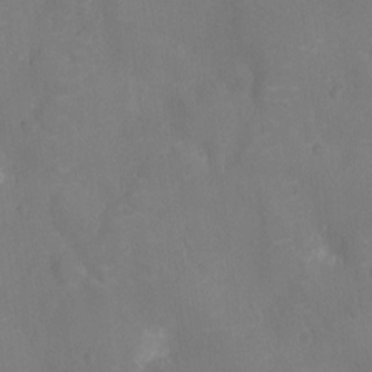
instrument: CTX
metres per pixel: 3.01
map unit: Nhu
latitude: -11.1053
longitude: -21.4238
